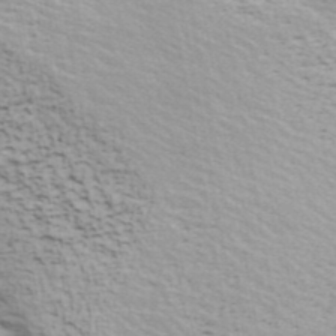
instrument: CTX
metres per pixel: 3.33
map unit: ANa
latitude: 40.5734
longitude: 30.4629
